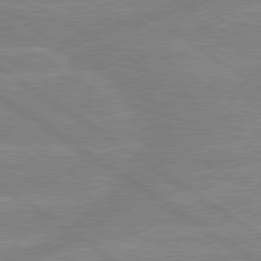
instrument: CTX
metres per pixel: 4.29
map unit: lApd
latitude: 79.5371
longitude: -132.3467
